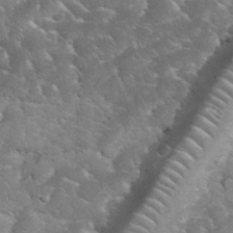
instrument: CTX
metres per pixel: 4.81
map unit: eHh
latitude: 35.1592
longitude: -65.3104
